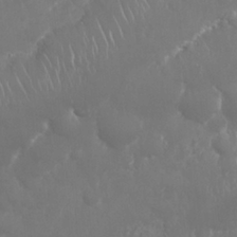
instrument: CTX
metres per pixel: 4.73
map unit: Nhu
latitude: 26.2145
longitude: -61.4048
